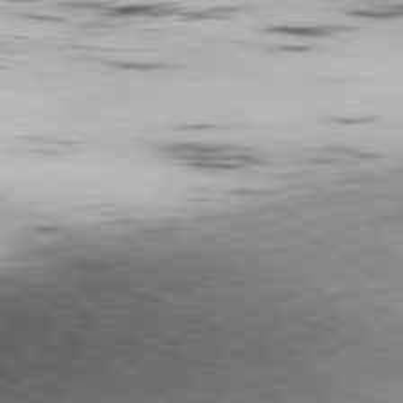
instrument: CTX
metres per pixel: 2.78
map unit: Ap
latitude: -81.0865
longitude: -69.5182
